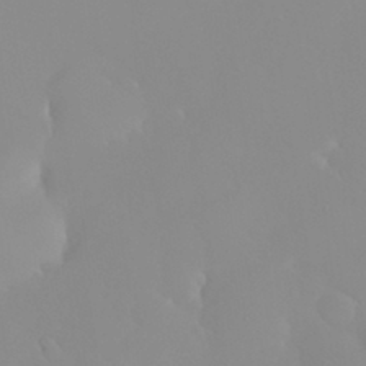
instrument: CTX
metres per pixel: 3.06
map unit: Nhu
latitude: 31.0270
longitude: -57.6504
